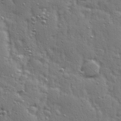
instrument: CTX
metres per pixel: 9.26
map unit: Ave
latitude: 15.9339
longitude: -104.8002
